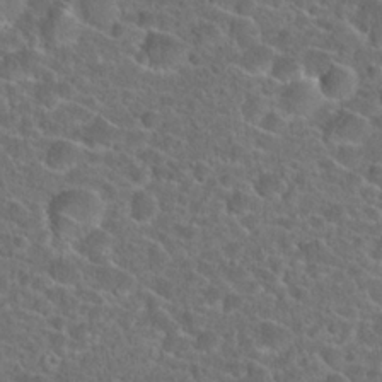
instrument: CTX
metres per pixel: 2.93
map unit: Hto
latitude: 23.7450
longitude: -45.6316
